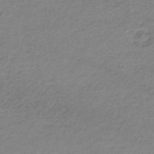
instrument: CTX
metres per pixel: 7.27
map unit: eHb
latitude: -33.2754
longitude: 71.3321
